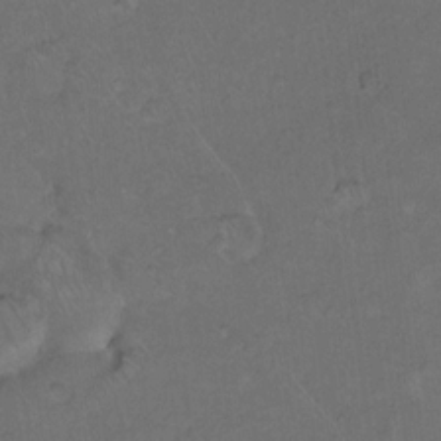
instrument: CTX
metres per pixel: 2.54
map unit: eHh
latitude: 16.9892
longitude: -63.8395
